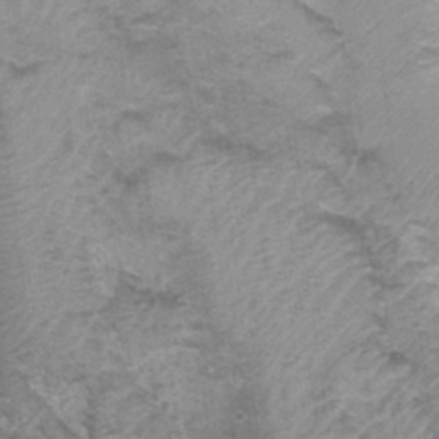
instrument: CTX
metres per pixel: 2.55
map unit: Nhu
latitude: 0.7435
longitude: -17.7638
